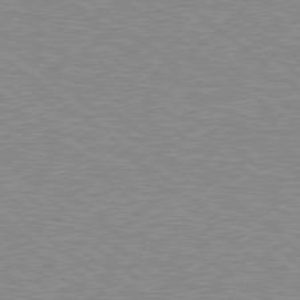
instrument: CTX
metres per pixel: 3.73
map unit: Hpe
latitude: 78.6680
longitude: -144.3089
